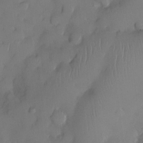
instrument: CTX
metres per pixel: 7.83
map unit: eHh
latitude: -23.5777
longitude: 15.8801
